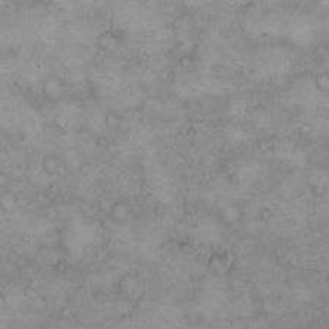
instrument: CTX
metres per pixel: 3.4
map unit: eHh
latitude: 14.1767
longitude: -63.3293
